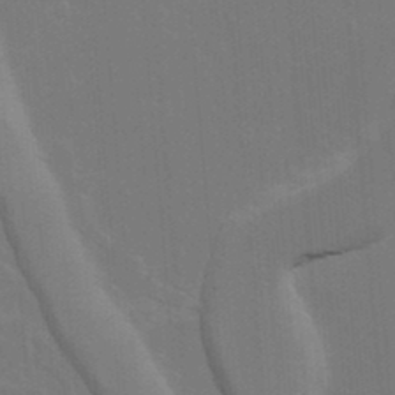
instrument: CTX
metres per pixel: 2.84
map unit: lAvf
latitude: 15.4049
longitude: -129.4615
